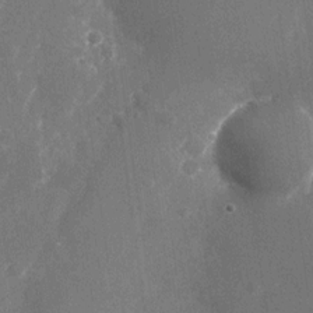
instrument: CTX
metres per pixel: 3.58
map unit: Nhu
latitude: -25.9178
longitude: -71.9906
